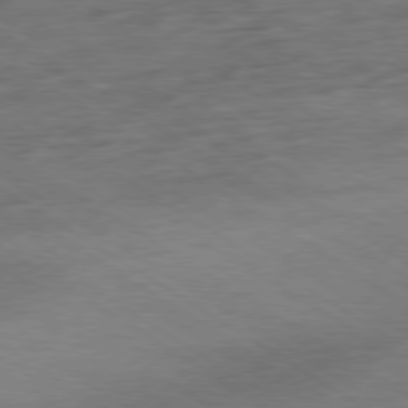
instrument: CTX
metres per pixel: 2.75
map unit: Ap
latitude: -80.0661
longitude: -53.0270
